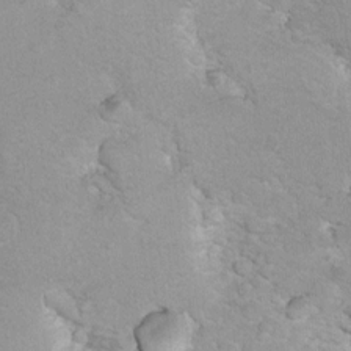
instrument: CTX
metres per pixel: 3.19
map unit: Hto
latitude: 7.4426
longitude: -30.6113
